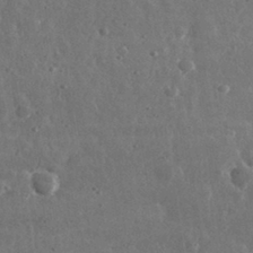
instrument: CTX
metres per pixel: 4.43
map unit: lHvf
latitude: 32.1200
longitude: -88.8758
